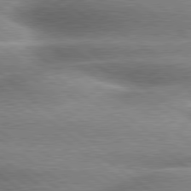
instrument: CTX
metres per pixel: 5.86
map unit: lApd
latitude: 79.9528
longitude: -139.5560
